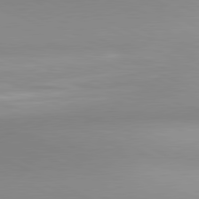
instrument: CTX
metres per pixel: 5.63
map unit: lApd
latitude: 80.9514
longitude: 143.7855
